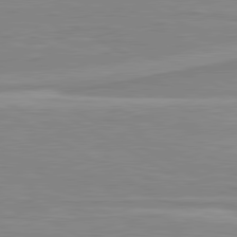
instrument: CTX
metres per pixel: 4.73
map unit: lApd
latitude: 80.6301
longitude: 171.8800
